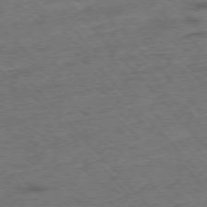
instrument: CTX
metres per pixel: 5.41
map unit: Hpe
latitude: -76.7463
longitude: -16.2334
